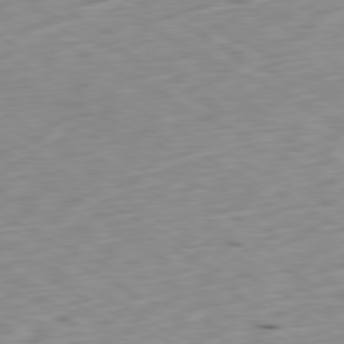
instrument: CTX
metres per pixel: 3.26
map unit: Ap
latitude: -80.6330
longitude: -70.6112
